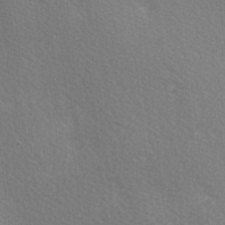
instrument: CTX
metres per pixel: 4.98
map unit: lAa
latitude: -5.4832
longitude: -121.7261
